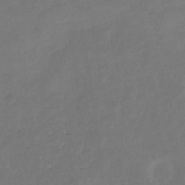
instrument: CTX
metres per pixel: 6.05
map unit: eHb
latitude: -30.8975
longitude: 71.8989
